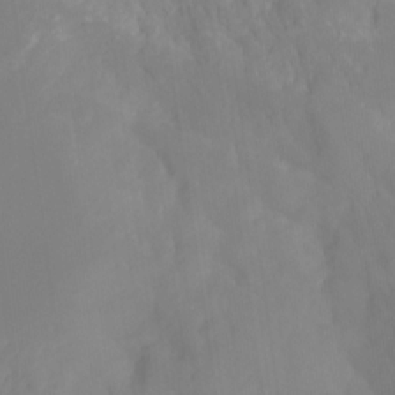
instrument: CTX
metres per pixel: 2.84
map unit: Ht
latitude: -15.4077
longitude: -54.8569
